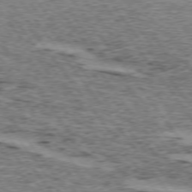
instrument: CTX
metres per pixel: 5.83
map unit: lApd
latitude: 74.2900
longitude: -76.1577
